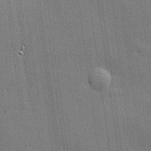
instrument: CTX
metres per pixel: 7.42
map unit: lHvf
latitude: 20.8947
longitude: 145.7289
